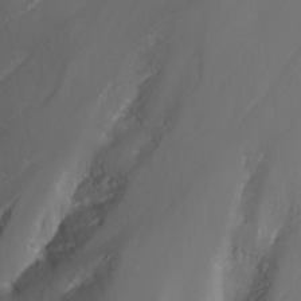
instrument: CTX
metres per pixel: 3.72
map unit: Nhu
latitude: -8.2361
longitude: -83.1403
